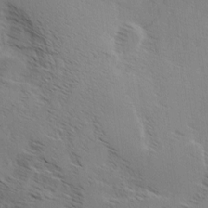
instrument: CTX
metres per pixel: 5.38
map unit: Hve
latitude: 2.4601
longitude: -123.9339
